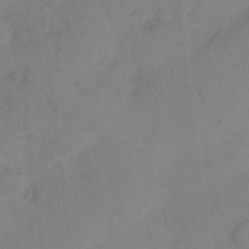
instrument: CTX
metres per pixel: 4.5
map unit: eHh
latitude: 11.4427
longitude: -62.2901
